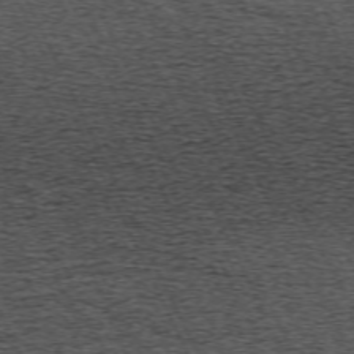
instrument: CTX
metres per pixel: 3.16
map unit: Hpe
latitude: -70.5007
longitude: 11.4454
